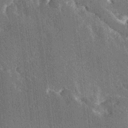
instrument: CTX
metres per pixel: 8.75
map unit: Ave
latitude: 20.2712
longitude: -137.7072
